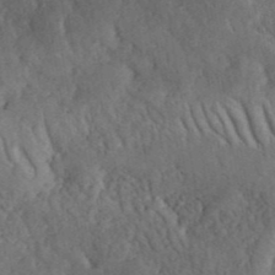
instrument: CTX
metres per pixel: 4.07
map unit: ANa
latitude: 41.1025
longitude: 52.1416
